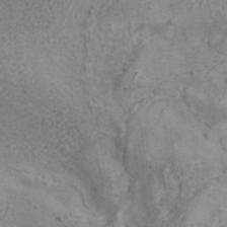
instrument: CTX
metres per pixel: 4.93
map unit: ANa
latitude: 41.1403
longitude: 15.4077
